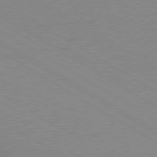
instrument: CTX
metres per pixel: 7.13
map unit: Ap
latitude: -80.3684
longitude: -52.6869
